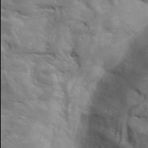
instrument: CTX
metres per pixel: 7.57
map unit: Hto
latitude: 34.6490
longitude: -49.9906
